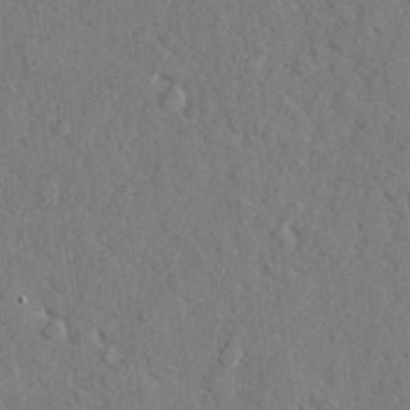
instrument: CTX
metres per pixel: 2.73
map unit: lHvf
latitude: 25.2537
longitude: 142.9919
